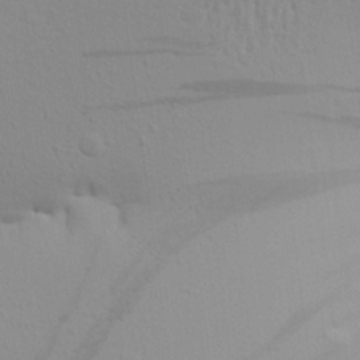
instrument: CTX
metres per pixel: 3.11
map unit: Aa
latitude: 17.3104
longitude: -144.7624
